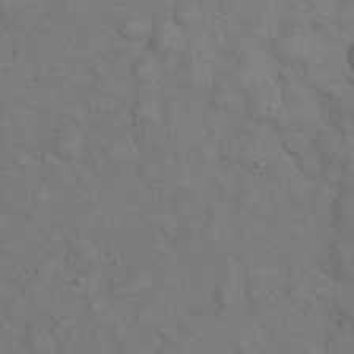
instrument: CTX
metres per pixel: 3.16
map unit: eHh
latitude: 21.5749
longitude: -59.5182
